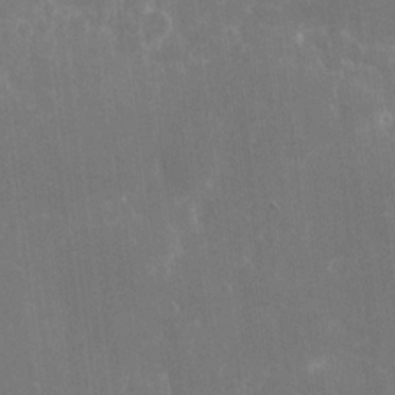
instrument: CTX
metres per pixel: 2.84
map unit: eHh
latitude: 8.9892
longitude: -71.5938
